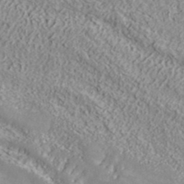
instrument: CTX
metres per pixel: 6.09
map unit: ANa
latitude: 41.3292
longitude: 30.4251
